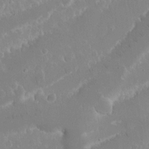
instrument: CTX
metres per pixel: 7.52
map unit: eHh
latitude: 15.0648
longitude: -71.8772
